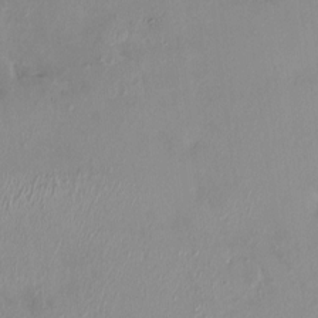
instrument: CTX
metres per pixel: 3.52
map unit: HNhu
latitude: 5.9906
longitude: 1.3510
